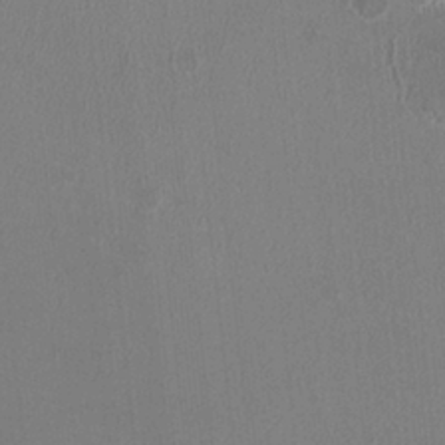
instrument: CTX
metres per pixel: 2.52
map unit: HNhu
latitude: -2.3495
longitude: -1.3670
